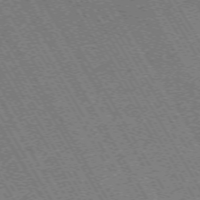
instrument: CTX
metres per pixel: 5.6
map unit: Hpe
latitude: -70.7652
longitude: 10.6330
